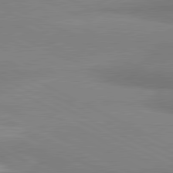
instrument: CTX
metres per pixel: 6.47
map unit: lApd
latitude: 81.2915
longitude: 162.9919
